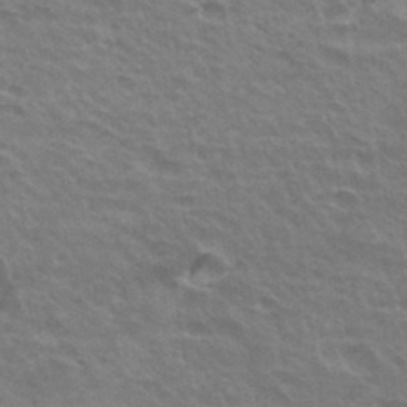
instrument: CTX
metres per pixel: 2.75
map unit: Hto
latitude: 34.1577
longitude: -40.9702
